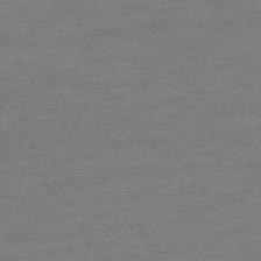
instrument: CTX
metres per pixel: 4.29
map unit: Ap
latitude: -73.8989
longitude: -85.1214
